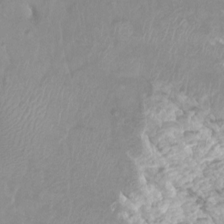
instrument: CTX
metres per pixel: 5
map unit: Htu
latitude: 3.4804
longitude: -21.5560
